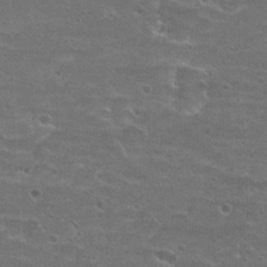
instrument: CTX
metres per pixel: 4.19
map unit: Hto
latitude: 21.4616
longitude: -43.5182
